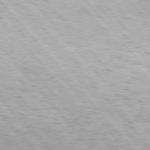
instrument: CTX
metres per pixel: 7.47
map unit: Hpe
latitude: 75.9906
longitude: -153.7828
